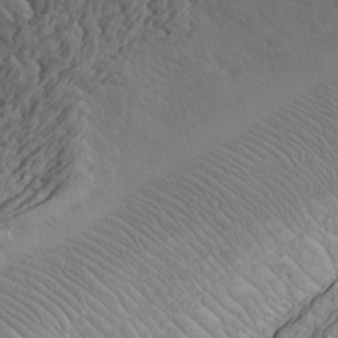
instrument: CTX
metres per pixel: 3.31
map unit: Htu
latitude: -7.4265
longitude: -66.6112
